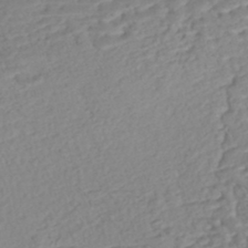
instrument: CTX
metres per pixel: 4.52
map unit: Nhe
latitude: -47.3509
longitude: -172.3656
